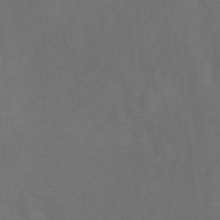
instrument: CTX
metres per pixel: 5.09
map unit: Ave
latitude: 1.4237
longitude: -112.8002
